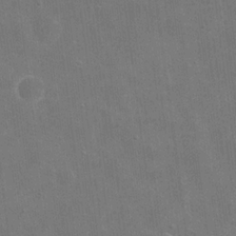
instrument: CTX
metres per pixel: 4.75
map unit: eHh
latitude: 20.5168
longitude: -66.3845
